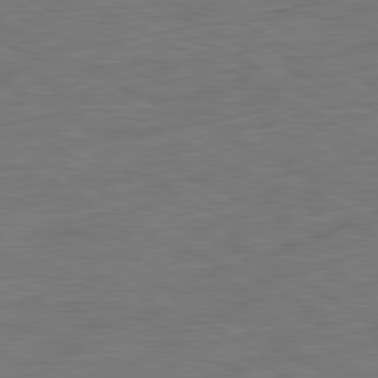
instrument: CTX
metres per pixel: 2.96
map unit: Ap
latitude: -81.4455
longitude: -77.3859
